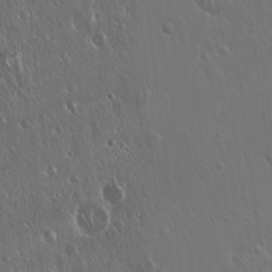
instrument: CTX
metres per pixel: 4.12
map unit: Hto
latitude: 17.8394
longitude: -56.6679
